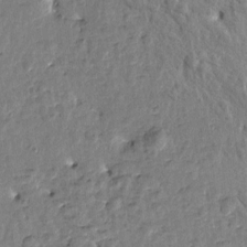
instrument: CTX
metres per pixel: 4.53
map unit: Htu
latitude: 1.3670
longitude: -179.1970
